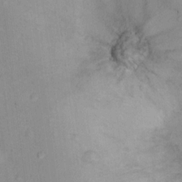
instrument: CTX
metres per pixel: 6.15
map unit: Ht
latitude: 12.6869
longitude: -39.4804
